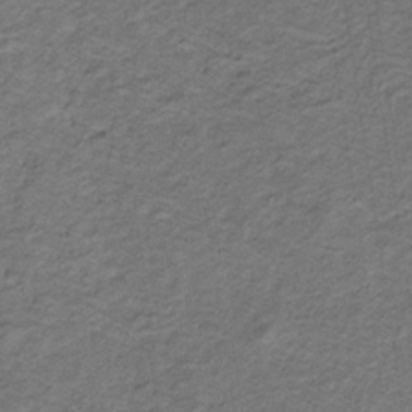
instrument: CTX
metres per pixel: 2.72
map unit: lHb
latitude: -32.0661
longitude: 65.1431
